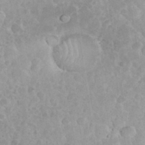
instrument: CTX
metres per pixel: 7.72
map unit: eHh
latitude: 35.3292
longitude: -61.8961
